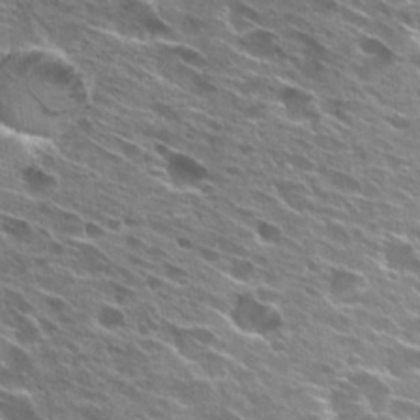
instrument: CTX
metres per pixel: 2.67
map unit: Hto
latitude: 27.4804
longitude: -44.3467
